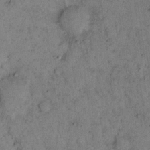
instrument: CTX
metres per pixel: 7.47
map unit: eHh
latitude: 15.8962
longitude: -64.5735
